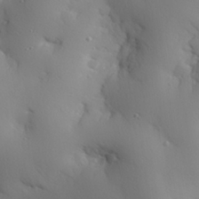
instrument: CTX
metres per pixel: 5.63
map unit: eHh
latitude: 26.6680
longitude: -75.1970
